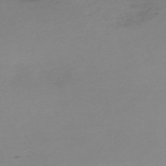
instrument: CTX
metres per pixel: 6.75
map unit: eHh
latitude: -61.1998
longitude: 52.6140
